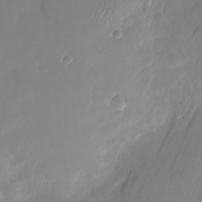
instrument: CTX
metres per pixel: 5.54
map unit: Nhu
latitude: -26.0472
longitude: -71.2537
